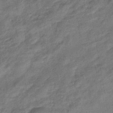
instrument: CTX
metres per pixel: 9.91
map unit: eHb
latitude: -43.3131
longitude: 84.4629
